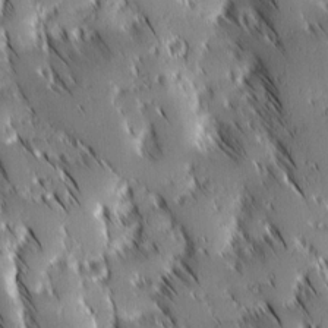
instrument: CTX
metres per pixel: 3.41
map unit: Ave
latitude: 8.9136
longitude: -104.4034
